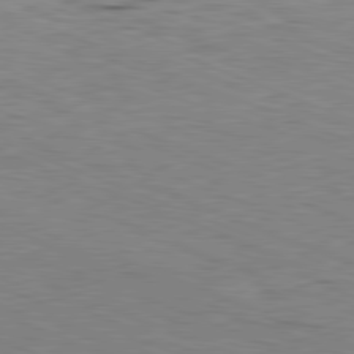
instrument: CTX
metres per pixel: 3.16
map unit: Ap
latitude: -81.8423
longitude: -69.9906
